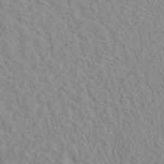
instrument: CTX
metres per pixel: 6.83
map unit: ANa
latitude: 40.2900
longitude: 28.5952
